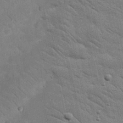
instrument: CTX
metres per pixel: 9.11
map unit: Nhu
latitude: 24.0255
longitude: -73.7072
